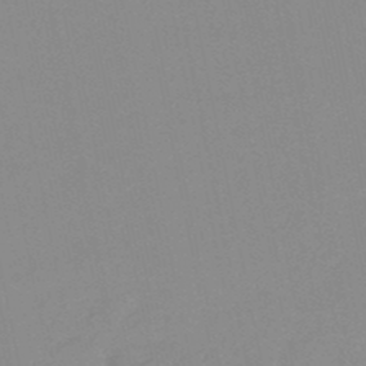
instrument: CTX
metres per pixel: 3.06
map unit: lHb
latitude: -48.5196
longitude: 80.9164
